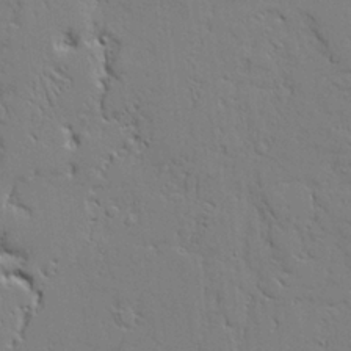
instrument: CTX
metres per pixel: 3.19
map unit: Aa
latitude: 19.7260
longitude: -126.3656
